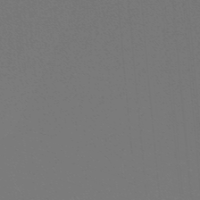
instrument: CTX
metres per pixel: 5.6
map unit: lHb
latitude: -47.9367
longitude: 63.8800
